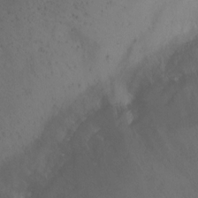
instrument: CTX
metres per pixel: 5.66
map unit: Ht
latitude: 1.2348
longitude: -36.1767
